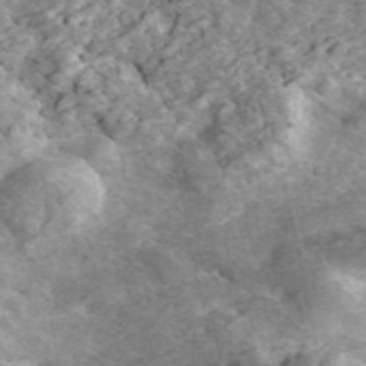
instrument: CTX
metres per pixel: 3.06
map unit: ANa
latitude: 45.7449
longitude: 29.3321
